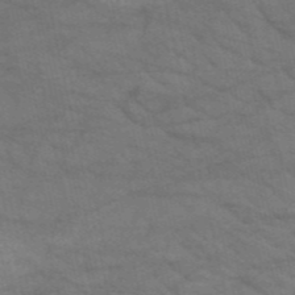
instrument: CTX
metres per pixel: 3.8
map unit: HNb
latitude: -53.0108
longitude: -43.6694
